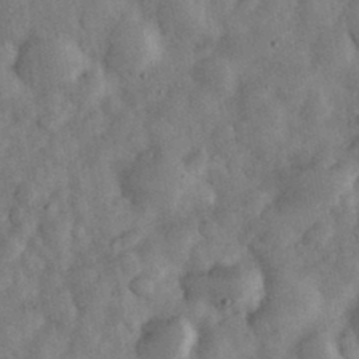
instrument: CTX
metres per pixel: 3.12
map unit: eHh
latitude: 34.3089
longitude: -69.7261
